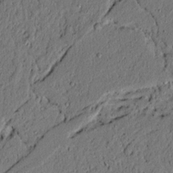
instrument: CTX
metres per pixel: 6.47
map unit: lAvf
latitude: 4.3656
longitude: 167.1620
